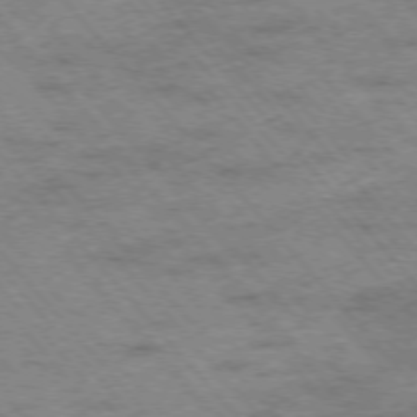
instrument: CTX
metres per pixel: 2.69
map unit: Hpe
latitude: -75.9745
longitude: -14.2523
